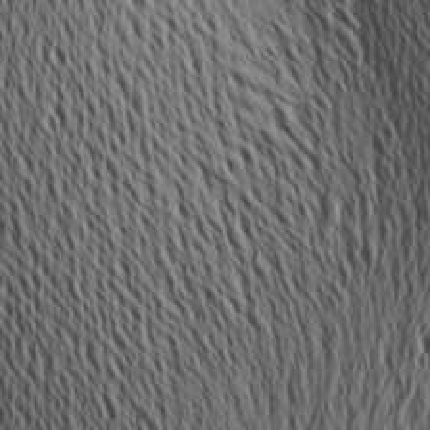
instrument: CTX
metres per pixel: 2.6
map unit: Aa
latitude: 19.1970
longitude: -144.1767
